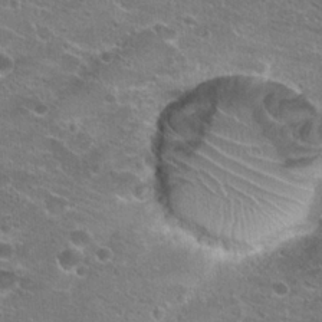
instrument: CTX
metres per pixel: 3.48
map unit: Hto
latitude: 22.8380
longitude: -41.3670
